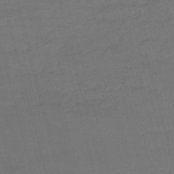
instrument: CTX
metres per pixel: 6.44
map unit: HNb
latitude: -54.5007
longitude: -37.2159
